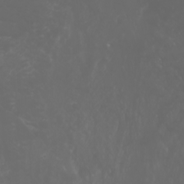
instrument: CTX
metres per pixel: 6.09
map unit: Nhu
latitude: -1.5399
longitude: -74.9892
